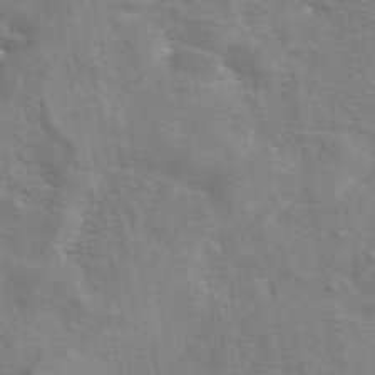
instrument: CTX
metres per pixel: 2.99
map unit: eAb
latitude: 44.6868
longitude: 110.1039
